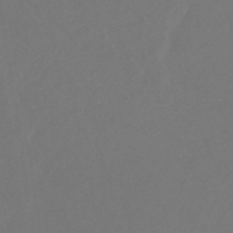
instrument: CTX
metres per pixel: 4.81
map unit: eHb
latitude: -35.8611
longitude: 78.7274
